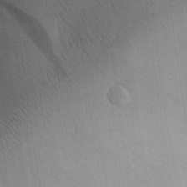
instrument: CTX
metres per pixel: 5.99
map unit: Aa
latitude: 30.1578
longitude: -142.7435
